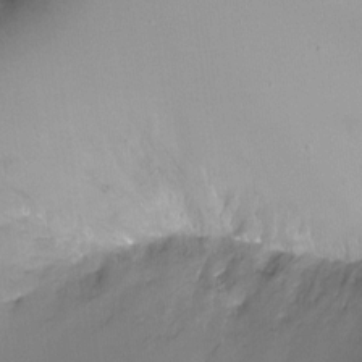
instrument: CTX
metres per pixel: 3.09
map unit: Ht
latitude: -11.9178
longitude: -45.7638
